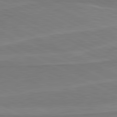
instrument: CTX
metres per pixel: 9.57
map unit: lApd
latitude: 81.3482
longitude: 170.7085
